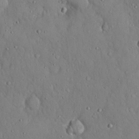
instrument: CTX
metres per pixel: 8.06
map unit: Hto
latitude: 18.2144
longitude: -60.3845
